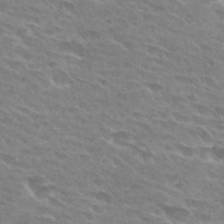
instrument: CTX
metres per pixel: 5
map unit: Hto
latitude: 28.3656
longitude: -42.6302
